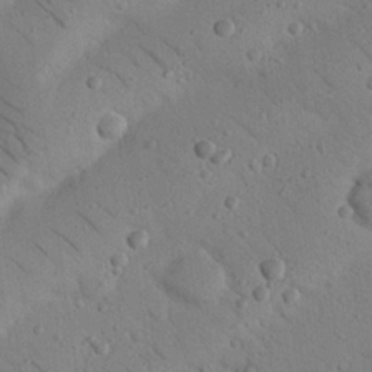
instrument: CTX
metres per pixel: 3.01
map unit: Nhu
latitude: 23.1781
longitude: -74.2334
